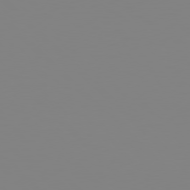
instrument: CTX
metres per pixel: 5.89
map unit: Hpe
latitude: 77.8016
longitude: -161.8583
